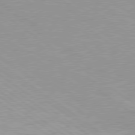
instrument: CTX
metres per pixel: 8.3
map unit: Hpe
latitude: 78.8002
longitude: -151.7449
